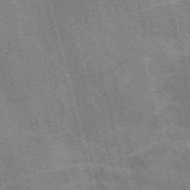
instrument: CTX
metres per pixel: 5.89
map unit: Nve
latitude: -59.1998
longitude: 65.3321
